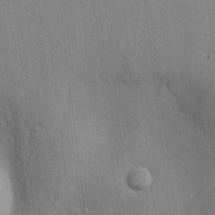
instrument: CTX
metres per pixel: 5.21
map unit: lAvf
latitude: 7.7827
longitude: 168.9919
